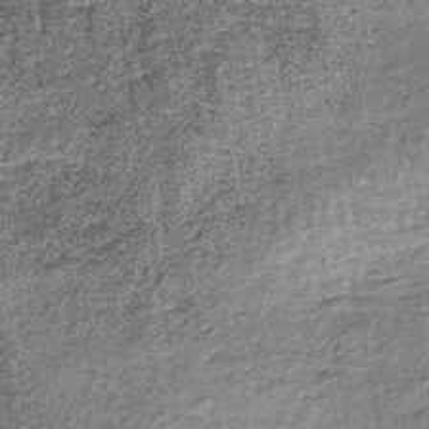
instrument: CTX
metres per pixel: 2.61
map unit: lHb
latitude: -38.1605
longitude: 64.8597
